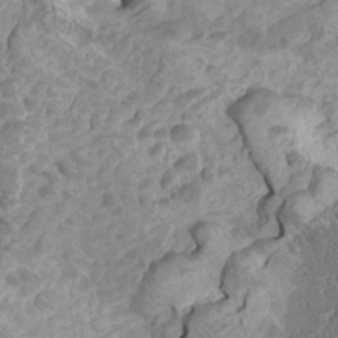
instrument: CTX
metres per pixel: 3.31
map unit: HNhu
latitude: 4.5546
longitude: -2.3467
